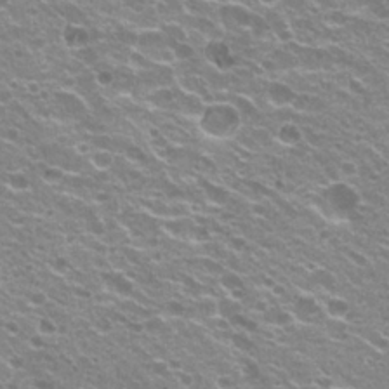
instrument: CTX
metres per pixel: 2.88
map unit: Hto
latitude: 20.8947
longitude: -33.5371
